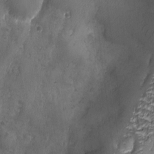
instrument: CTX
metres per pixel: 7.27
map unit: Ave
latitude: -7.5399
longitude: -119.9339
